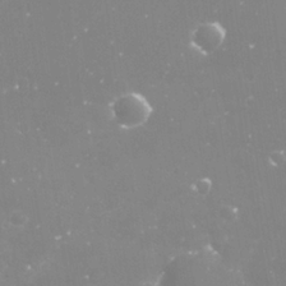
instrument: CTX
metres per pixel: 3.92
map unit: Nve
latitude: -17.5588
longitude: -59.3482
